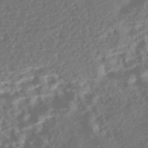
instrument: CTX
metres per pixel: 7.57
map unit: Nhe
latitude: -46.3873
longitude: 151.8800
